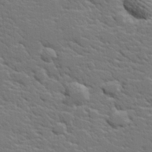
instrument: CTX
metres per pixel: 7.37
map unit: lHvf
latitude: 25.9717
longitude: 143.5777
